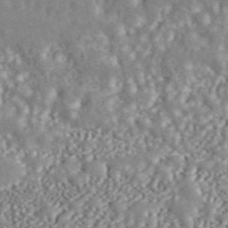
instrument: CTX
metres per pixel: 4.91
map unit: ANa
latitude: 45.4238
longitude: 37.2565
